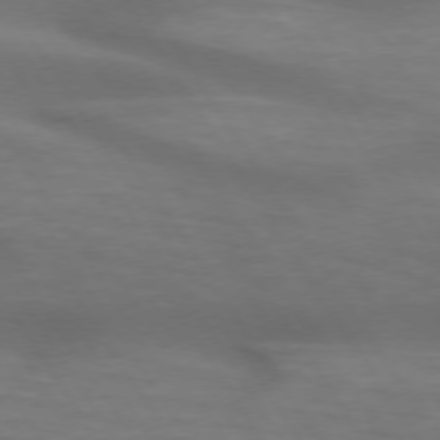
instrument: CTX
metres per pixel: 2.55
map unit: lApd
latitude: 73.9906
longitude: -52.0255
